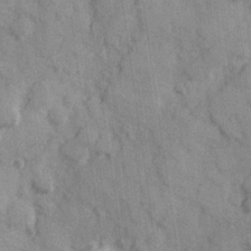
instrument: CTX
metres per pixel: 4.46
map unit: Hve
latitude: 25.4804
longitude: 147.6344
